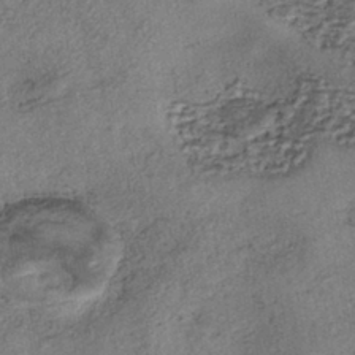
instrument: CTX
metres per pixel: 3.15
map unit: eHh
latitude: -42.4440
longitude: 120.3306
